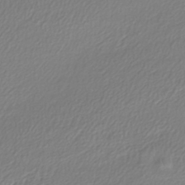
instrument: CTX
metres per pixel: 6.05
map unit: lHb
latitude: -41.4265
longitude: 71.8045
